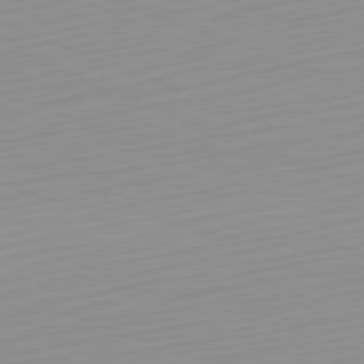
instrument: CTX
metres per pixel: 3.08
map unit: Hpe
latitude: -82.4251
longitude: 16.5385
